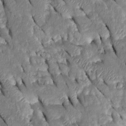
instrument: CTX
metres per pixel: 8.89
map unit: Htu
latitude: -0.4062
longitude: 149.5588
